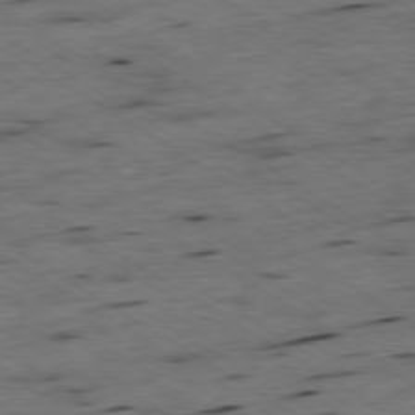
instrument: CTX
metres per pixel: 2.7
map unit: Hpe
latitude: -79.1053
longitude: -20.7058
